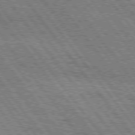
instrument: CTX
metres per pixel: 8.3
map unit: Hpe
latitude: 75.6505
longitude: -152.5357
